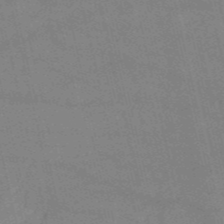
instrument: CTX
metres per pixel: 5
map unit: HNb
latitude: -53.2187
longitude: -40.9891
